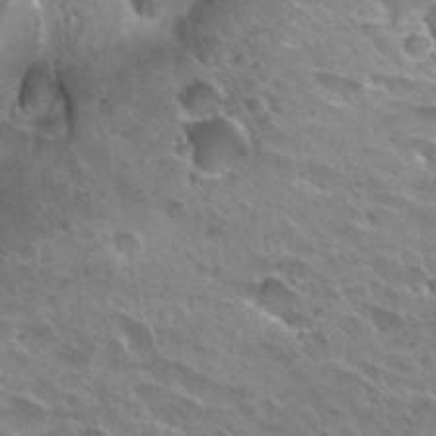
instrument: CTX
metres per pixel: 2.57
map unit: Hto
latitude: 27.8395
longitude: -42.1956
